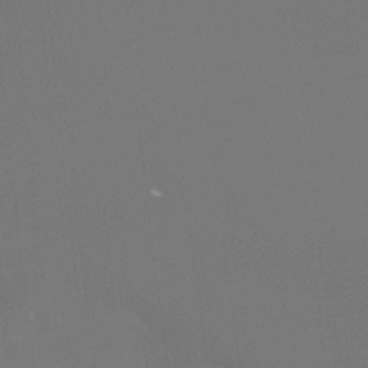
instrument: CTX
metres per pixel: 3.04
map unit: Htu
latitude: -13.1998
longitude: -71.7072
